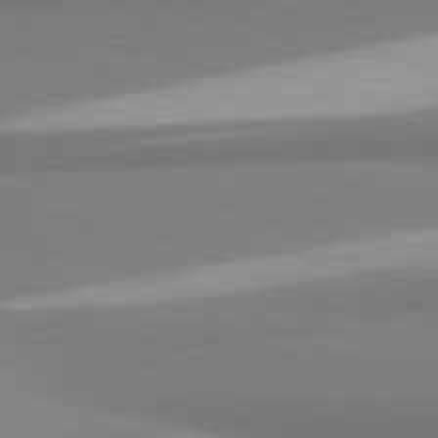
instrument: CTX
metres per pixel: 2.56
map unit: lApd
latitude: 81.5182
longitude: 166.2550
